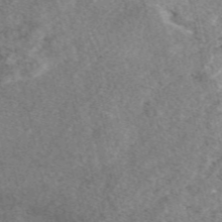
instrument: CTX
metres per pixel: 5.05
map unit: eAb
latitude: 48.2900
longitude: 121.7477
